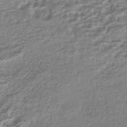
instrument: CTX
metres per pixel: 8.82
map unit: HNhu
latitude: -42.0472
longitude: 100.6518
